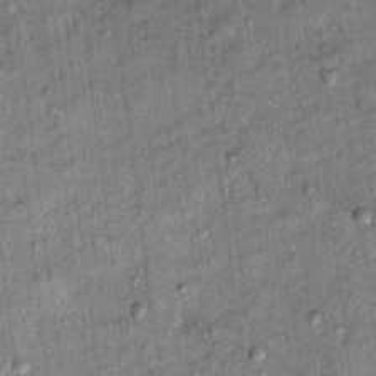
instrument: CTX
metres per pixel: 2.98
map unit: Ht
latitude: 11.6505
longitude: -37.6505
